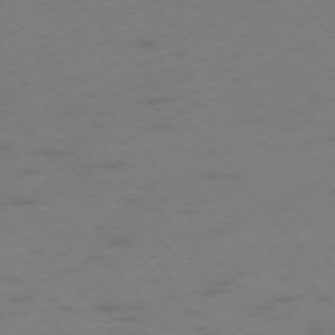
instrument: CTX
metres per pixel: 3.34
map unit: Ap
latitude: -75.9367
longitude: -66.4601
